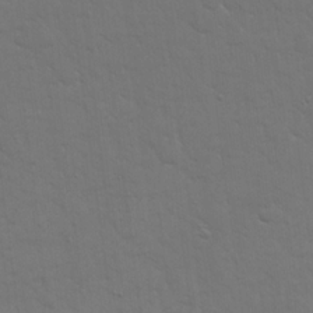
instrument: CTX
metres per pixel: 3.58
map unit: eHh
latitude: 19.3670
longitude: -63.1403
